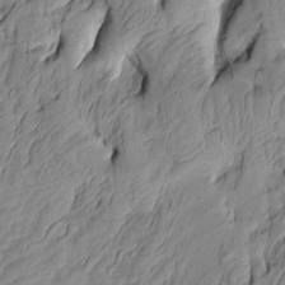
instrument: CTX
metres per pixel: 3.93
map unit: Aa
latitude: 7.4804
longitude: -128.2900
